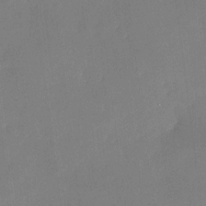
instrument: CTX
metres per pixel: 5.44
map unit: HNhu
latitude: 4.5357
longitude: 10.9542
